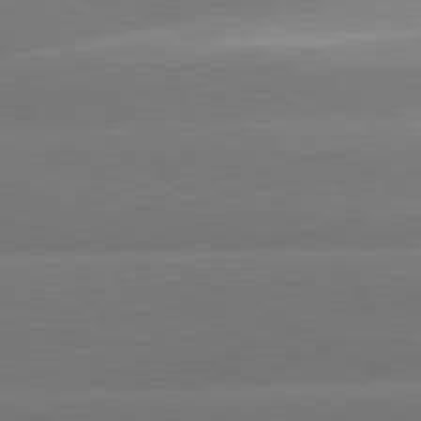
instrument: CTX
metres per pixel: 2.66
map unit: lApd
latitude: 80.6301
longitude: -151.2348
